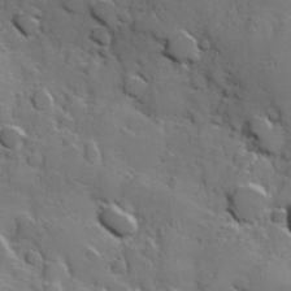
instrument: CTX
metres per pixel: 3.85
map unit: Hve
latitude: 23.5371
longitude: 147.7288
